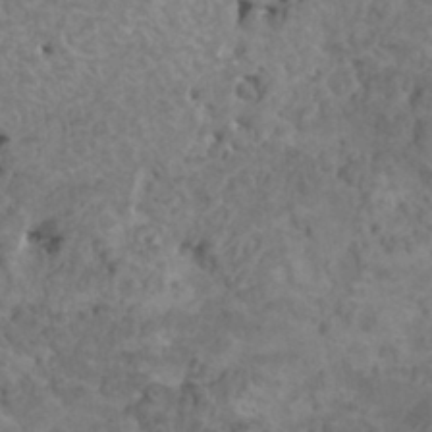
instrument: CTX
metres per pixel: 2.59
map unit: HNhu
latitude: 7.0836
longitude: -0.9324
